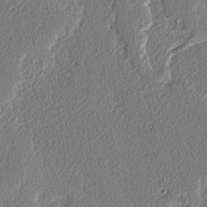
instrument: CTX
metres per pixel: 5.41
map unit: lAvf
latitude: -3.5399
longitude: -108.9891
